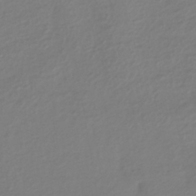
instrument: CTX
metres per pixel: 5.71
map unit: HNhu
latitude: -42.8219
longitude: 96.9920
